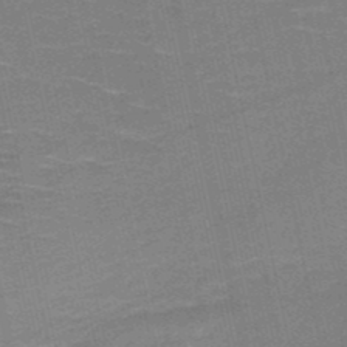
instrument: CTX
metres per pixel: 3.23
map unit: HNb
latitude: -51.5777
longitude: -42.0633
